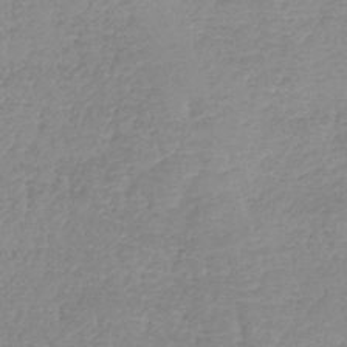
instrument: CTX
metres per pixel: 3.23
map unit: lHb
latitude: -44.4629
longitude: 69.7666
